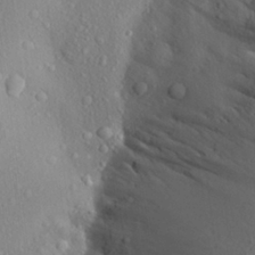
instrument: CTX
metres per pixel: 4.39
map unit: Aa
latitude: 24.3656
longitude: -145.0836
